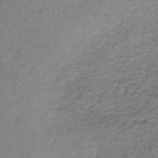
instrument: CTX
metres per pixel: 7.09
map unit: lHb
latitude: -45.3888
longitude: 58.7274
